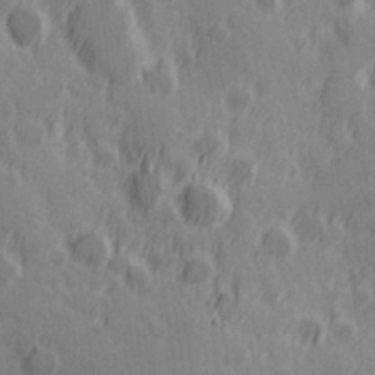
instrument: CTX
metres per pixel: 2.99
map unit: Hve
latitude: 25.7071
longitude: 146.3117
